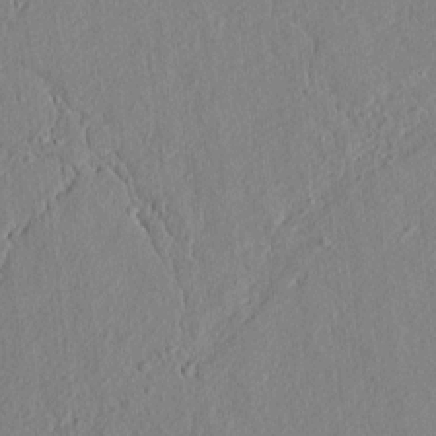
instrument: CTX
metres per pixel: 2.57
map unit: lAvf
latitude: 7.9717
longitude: 167.2376
